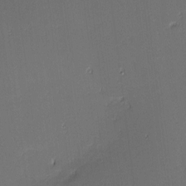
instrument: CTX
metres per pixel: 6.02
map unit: eHh
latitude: -3.7477
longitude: -83.1970
